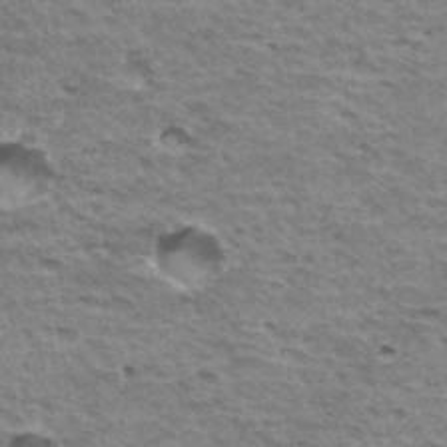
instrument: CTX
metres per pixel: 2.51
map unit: Hto
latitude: 35.6505
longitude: -43.2537
